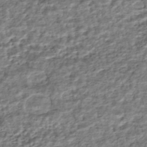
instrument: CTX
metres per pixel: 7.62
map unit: HNhu
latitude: -43.8800
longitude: 106.1039
